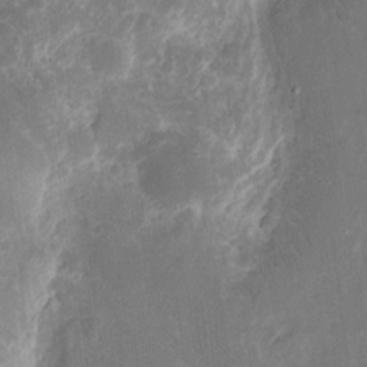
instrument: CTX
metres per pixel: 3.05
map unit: eHh
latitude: 9.8395
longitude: -71.4426
